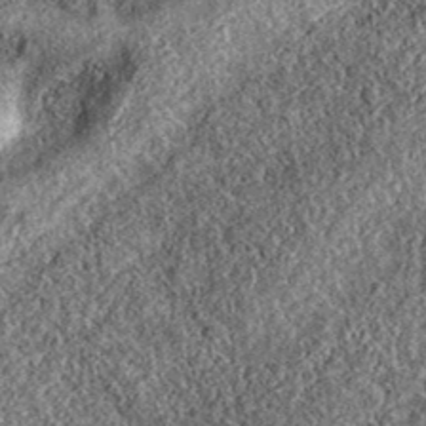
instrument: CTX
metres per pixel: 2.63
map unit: eAb
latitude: 37.8772
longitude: 108.0661
